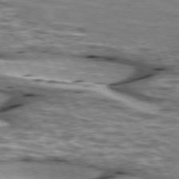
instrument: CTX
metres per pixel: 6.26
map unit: lApd
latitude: 74.4979
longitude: -55.0080
